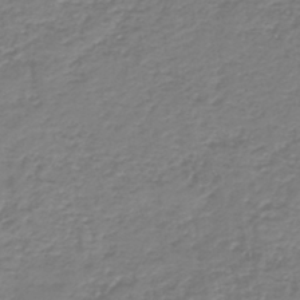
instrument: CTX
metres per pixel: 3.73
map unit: HNb
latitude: -42.2172
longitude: 49.8612
